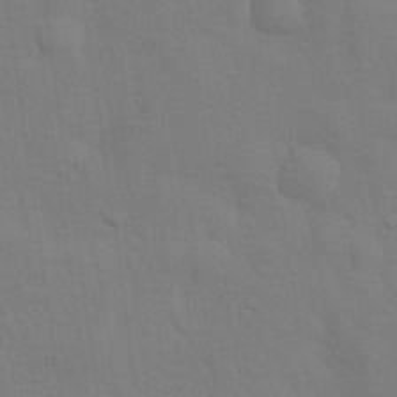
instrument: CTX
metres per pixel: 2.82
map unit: Nhu
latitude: 27.1781
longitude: -73.1215
